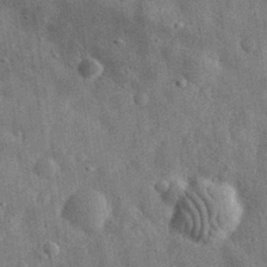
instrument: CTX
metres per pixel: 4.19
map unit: eHh
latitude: 31.6694
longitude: -73.9906
